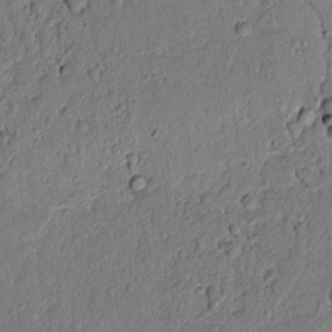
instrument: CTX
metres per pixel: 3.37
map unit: lAvf
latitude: 5.1214
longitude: 168.4440
